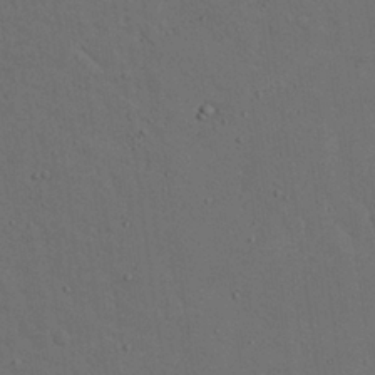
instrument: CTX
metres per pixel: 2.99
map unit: Nhu
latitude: 25.5371
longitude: -72.6491
